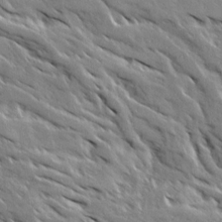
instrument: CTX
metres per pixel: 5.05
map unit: Ave
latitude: 19.2537
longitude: -136.2901
